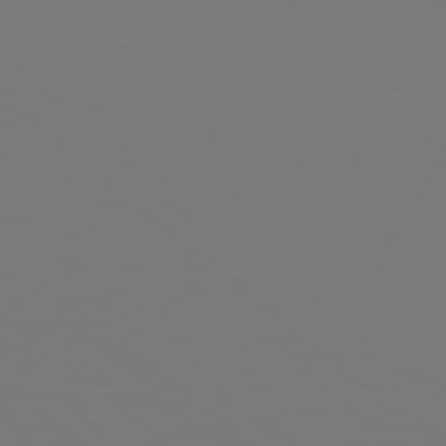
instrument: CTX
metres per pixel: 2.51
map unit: Hpe
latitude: 78.5357
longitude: -163.2159
